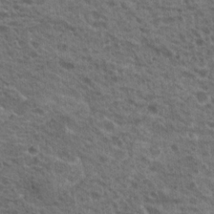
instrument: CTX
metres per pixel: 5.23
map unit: Hto
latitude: 19.2537
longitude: -31.8962
